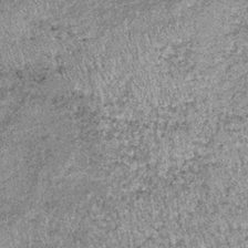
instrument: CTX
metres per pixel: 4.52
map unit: lHb
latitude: -37.1809
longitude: 66.5952
